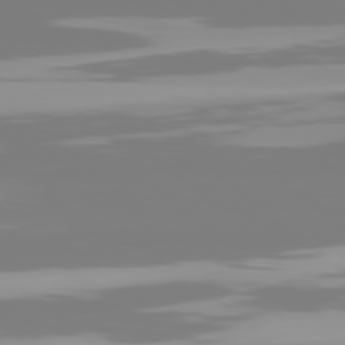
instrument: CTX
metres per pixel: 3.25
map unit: Hpe
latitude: 78.2901
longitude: -138.3467
